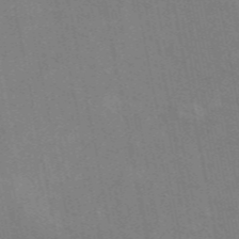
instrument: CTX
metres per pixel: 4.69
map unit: ANa
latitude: 48.1578
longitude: -75.6316
